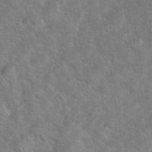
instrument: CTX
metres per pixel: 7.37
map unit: eHh
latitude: 37.4427
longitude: -64.8758
